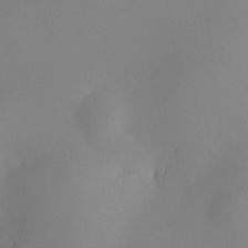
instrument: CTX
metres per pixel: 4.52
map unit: HNhu
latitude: 10.1956
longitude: 11.7667
